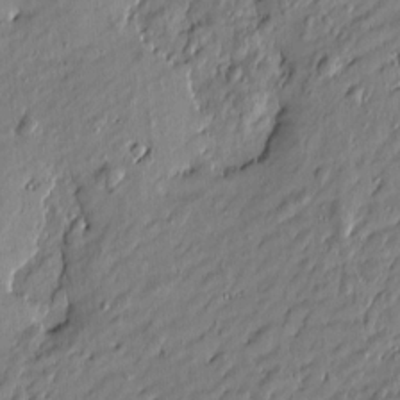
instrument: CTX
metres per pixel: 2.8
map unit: Htu
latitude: -6.7841
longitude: 177.6155
